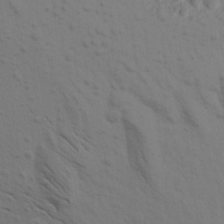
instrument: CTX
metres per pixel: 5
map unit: Aa
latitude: 17.6505
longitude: -144.6868
